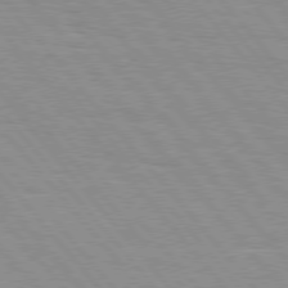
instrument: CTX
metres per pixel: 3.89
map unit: Hpe
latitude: 76.4034
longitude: -153.2915
